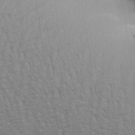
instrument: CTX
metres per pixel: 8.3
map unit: eHh
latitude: 34.3656
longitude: -133.1214
